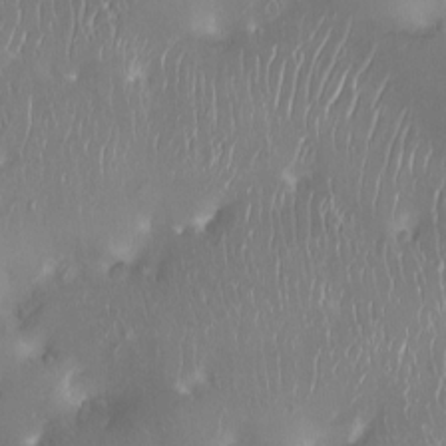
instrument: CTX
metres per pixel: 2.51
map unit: Ht
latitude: -14.7841
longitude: -41.4426
